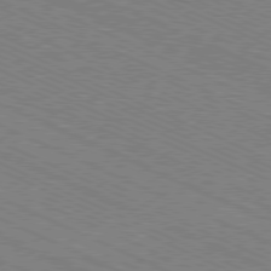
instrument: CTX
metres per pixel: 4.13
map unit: Ap
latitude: -80.8786
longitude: -75.8205
